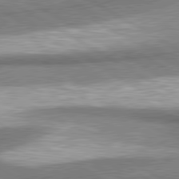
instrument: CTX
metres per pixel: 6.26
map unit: lApd
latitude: 80.5924
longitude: 164.4818
